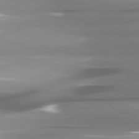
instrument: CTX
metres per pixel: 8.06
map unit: lApd
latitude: 82.0822
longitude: -143.1781
